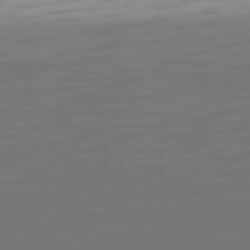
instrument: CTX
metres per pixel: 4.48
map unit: Hpe
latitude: 75.5371
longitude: -128.0255
